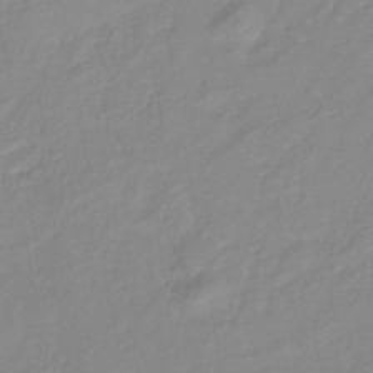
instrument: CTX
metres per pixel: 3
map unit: lHb
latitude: -41.5777
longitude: 75.6155
